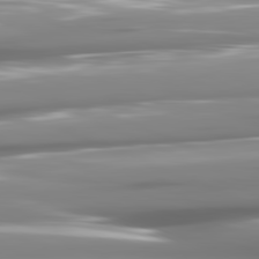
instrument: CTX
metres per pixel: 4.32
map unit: lApd
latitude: 81.5938
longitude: -142.3278
